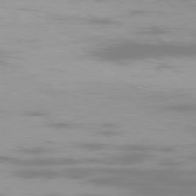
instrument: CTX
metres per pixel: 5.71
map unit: Ap
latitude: -77.0864
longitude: -80.9136
